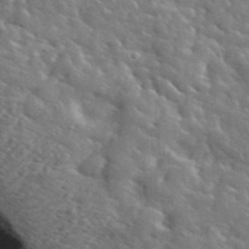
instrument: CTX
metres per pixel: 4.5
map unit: lHvf
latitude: 36.7624
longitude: -87.1025
